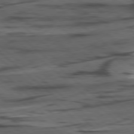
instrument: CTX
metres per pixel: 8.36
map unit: lApd
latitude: 78.7624
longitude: -49.3860
